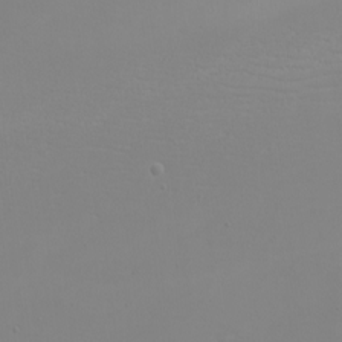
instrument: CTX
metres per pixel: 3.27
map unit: eHh
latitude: -5.1809
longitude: -83.5749
